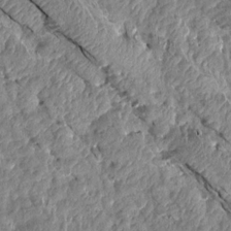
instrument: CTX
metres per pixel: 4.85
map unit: Aa
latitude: 15.4805
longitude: -144.8758
